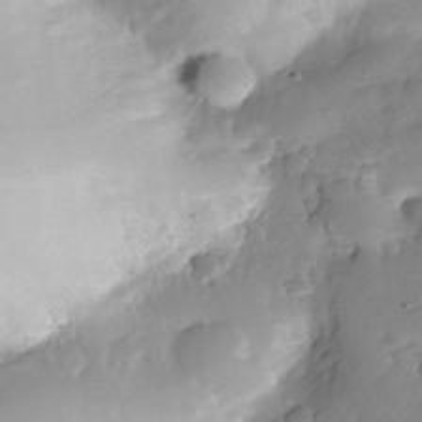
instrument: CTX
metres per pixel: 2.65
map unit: Nhe
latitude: -35.6155
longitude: -144.7435
